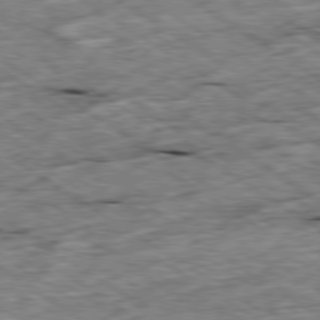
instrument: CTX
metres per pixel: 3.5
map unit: Ap
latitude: -79.9556
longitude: -87.1970
